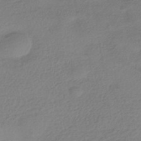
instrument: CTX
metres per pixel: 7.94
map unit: HNhu
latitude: -43.8044
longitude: 96.2362
